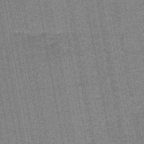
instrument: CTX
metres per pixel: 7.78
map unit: lHb
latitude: -44.7463
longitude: 58.1605
